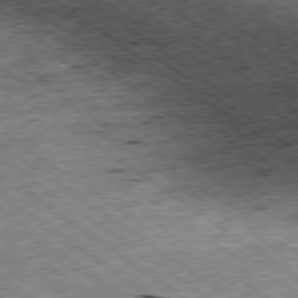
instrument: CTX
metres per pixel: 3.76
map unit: Ap
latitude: -79.2942
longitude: -87.4804
